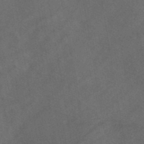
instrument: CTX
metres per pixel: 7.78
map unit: ANa
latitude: 41.7449
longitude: 26.6140
